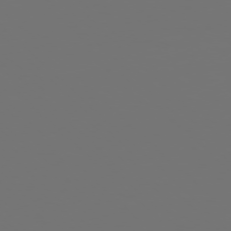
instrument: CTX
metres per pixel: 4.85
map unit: Ap
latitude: -77.4643
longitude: -62.0255
